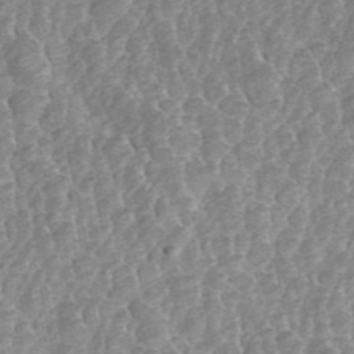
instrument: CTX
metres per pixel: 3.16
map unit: ANa
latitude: 45.8205
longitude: 25.5210
